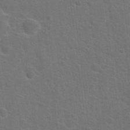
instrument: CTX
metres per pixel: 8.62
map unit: Hto
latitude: 23.1403
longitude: -47.5749
